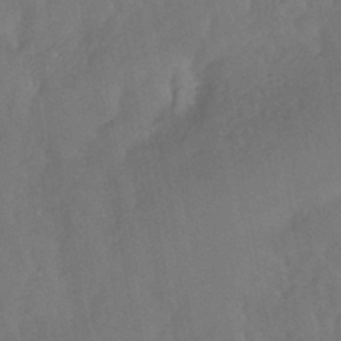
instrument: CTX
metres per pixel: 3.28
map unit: HNhu
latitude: -44.3306
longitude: 92.0283
